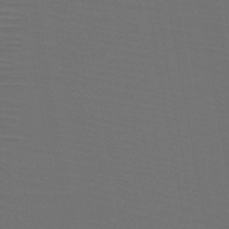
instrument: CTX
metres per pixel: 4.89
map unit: HNb
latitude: -47.9178
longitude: -43.1025
